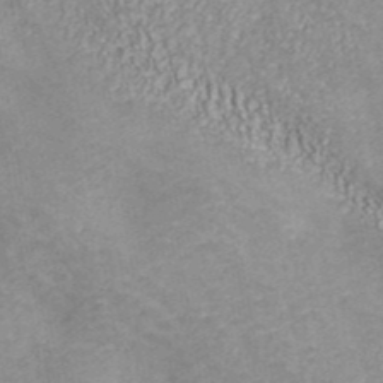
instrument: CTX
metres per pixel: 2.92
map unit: ANa
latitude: 41.8016
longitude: 18.2928
